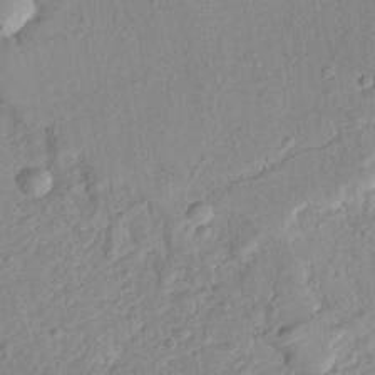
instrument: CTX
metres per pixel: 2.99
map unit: Ave
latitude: 13.9150
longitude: -131.6127
